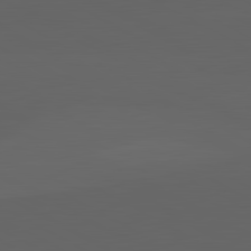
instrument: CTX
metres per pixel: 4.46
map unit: lApd
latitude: 82.1011
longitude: 131.2187
